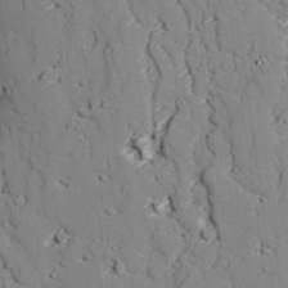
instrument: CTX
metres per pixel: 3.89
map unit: lAvf
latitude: 26.4601
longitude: -110.3090
